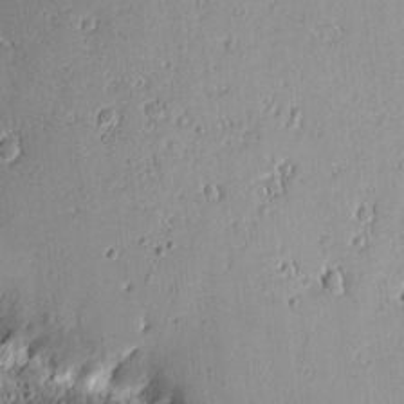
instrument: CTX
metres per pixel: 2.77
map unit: lAvf
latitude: 15.9528
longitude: -127.4427
